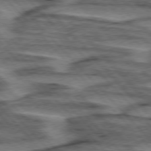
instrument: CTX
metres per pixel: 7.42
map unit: lApd
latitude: 76.2522
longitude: -77.4993
